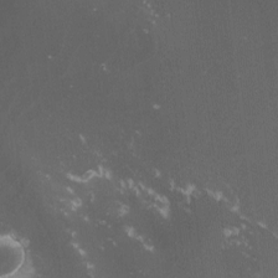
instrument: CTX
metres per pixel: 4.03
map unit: lHvf
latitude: -13.3132
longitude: -100.9892
